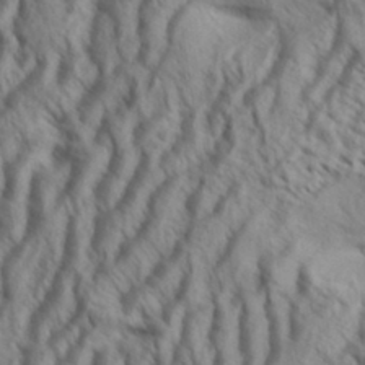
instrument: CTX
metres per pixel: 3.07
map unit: Aa
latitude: 34.1577
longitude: -138.6679
